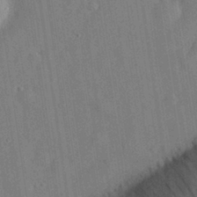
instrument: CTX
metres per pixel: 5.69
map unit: eHh
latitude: 30.2334
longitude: -74.4034
